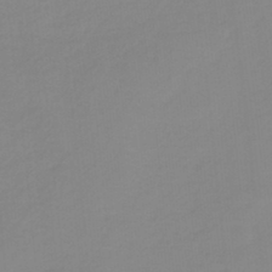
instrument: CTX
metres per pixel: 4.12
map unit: HNb
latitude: -34.4440
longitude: 57.8422
